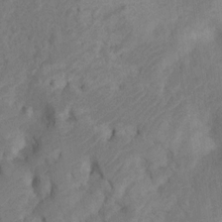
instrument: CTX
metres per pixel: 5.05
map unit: Ht
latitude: 2.7246
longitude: -27.0648
